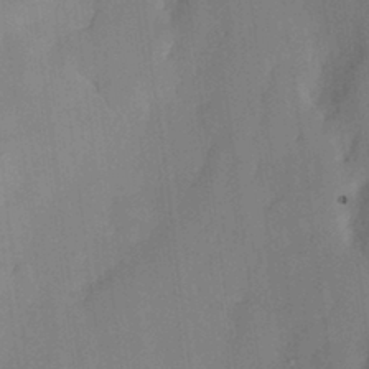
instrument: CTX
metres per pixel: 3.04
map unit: HNhu
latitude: 6.2522
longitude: 0.3118
